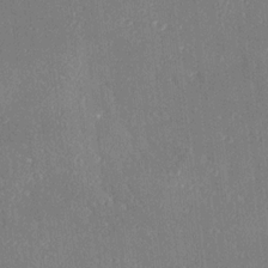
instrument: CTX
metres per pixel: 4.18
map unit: Ave
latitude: 18.9513
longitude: -137.6127
